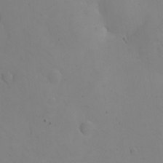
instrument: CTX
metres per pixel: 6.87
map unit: eHh
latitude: -9.5021
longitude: -65.8394
